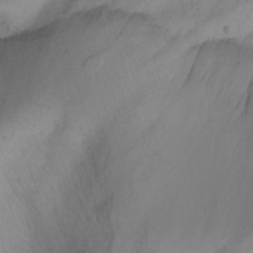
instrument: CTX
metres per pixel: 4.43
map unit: Aa
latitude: -3.2942
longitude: -71.7638
